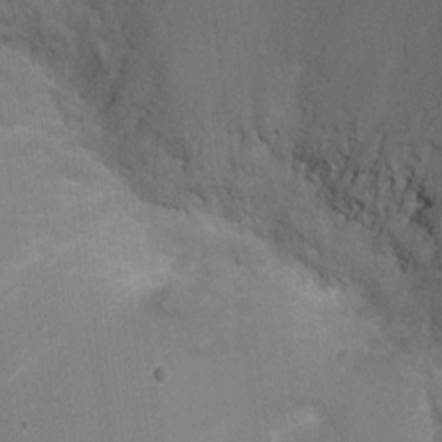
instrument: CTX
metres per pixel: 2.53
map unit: Ht
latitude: -0.5952
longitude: -17.4426
